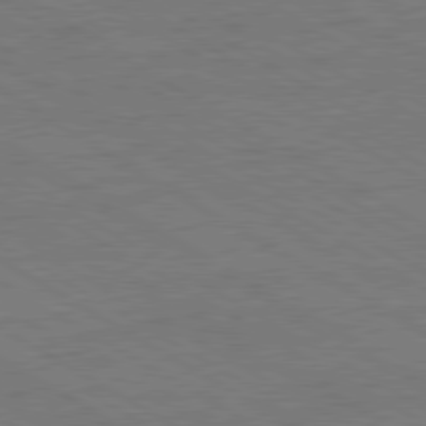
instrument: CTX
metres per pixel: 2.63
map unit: Ap
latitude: -81.7289
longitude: -73.1593
